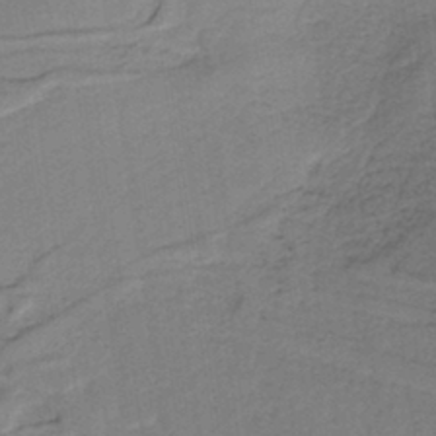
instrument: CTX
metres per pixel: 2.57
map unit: lHb
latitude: -40.5951
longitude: 52.9352
